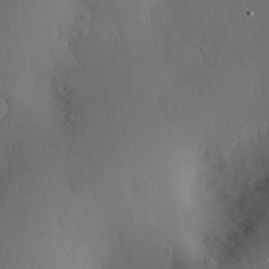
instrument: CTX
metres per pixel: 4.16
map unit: Nve
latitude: -8.2361
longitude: 174.8785
